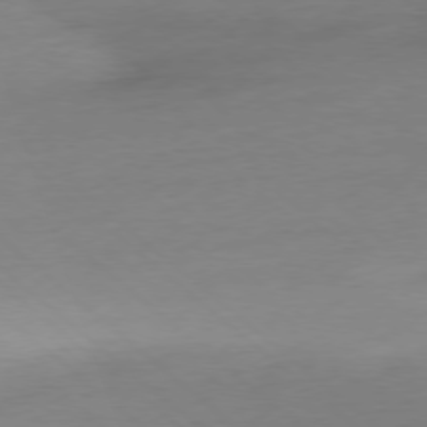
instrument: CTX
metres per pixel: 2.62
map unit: Ap
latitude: -77.9367
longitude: -76.9136
